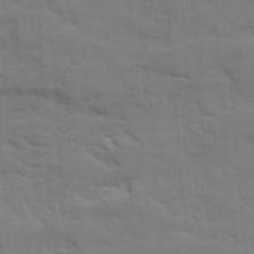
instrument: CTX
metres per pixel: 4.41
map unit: Ave
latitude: 15.8773
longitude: -129.3670
